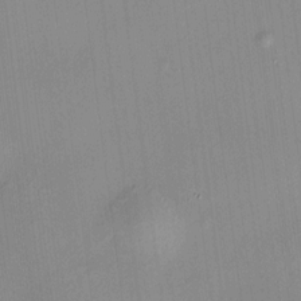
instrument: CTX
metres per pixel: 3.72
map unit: HNhu
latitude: 11.8017
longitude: 10.4062
